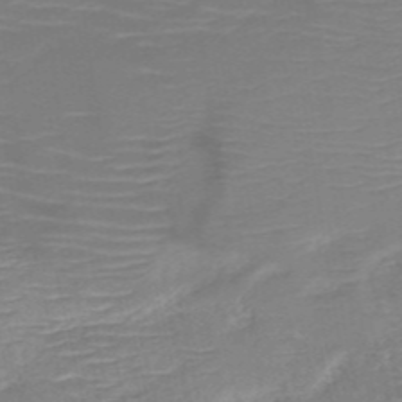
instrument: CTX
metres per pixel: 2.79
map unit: HNb
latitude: -50.3873
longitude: -45.5182
